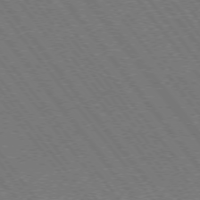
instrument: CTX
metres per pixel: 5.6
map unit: Ap
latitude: -75.9556
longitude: -95.8961
